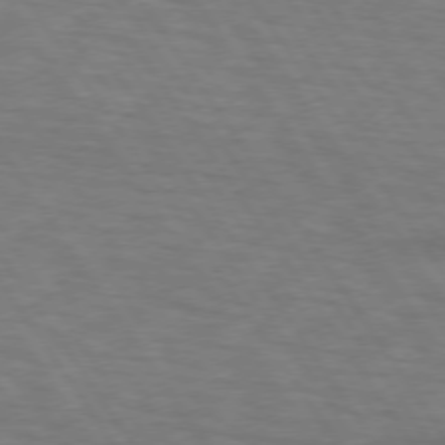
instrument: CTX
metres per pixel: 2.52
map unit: lApd
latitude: 74.0633
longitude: -76.1577
